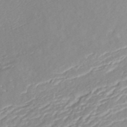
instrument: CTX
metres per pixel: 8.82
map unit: ANa
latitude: 40.6679
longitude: 23.3699
